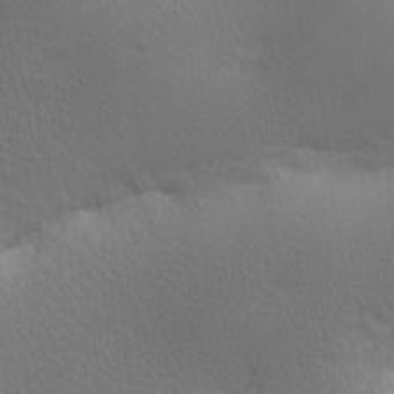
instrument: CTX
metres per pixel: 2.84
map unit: lAa
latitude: -10.0850
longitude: -125.7827
